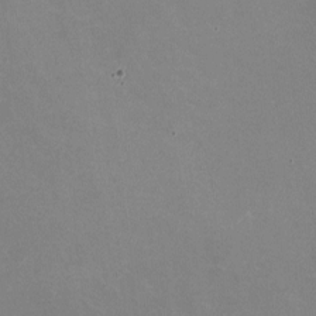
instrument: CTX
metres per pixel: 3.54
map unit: HNhu
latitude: -0.5952
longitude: -2.2711
